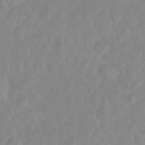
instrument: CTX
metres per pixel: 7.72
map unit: eHh
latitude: 1.3292
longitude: -55.6694
